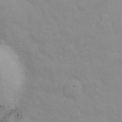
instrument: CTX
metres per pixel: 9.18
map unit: eHh
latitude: 21.7828
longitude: -65.1403
